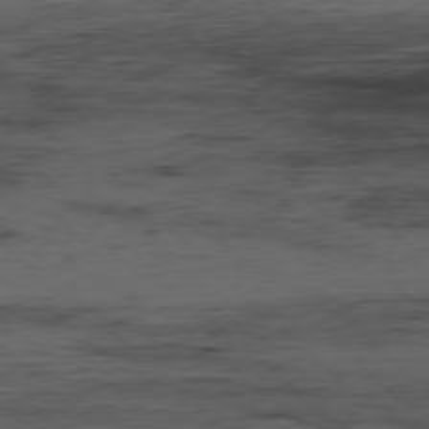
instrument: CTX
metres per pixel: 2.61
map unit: Hpe
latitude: -77.7100
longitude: 12.1039
